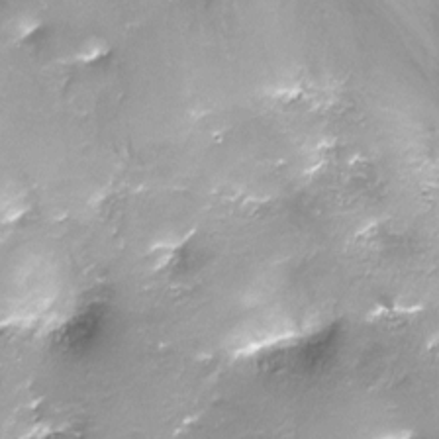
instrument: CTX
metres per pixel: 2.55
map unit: Ht
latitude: -16.5574
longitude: -43.7072
